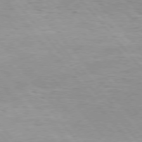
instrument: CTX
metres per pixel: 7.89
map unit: Hpe
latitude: 75.8583
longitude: -154.9892
